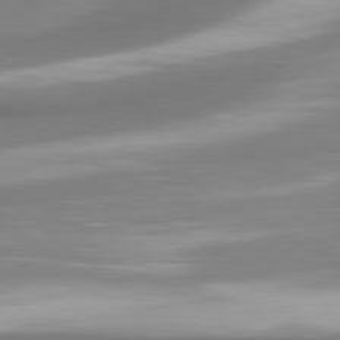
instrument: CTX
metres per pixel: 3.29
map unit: lApd
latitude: 80.2711
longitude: 178.9541
